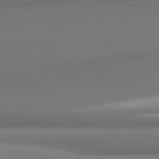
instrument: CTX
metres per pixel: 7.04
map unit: lApd
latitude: 81.8583
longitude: 176.8030
